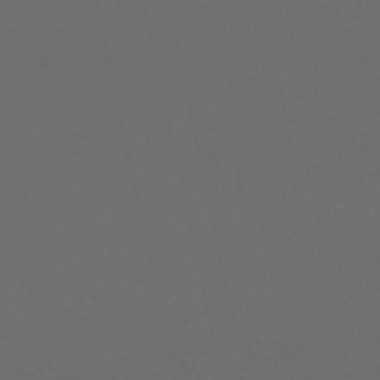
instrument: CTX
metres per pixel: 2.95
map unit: HNb
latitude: -54.8975
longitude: -40.9702
